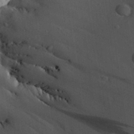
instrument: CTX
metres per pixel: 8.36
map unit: Aa
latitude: 28.1389
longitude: -131.1781
